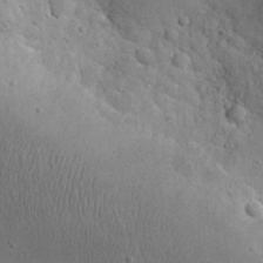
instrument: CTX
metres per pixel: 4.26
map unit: eHh
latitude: 23.8205
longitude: -67.0458
